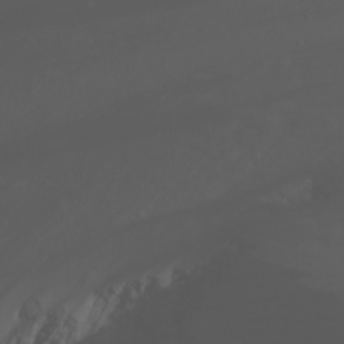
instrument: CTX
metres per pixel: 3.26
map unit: Nhu
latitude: -0.4062
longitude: -80.9325
